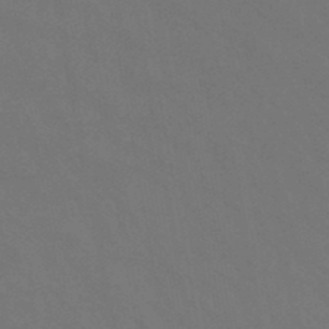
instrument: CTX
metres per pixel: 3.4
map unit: lHb
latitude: -47.6533
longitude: 74.6519
